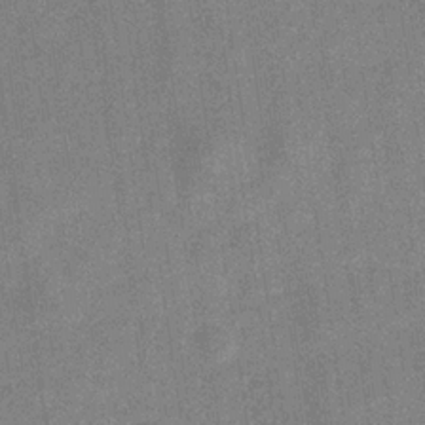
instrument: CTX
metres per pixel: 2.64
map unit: eHb
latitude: -31.4454
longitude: 74.1417
